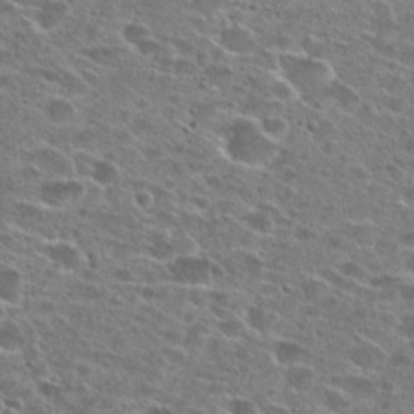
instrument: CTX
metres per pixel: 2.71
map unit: Hto
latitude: 26.2901
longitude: -47.4994
